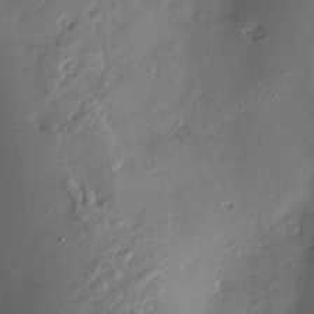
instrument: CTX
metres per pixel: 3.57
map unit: Nve
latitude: -7.3131
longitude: 174.3684
